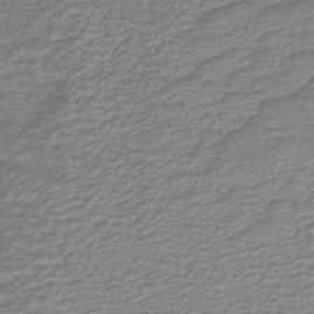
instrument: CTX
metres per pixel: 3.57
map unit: lHb
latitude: -40.7841
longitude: 51.6344
